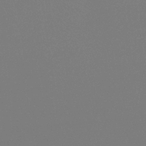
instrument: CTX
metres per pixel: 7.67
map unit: eHb
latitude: -30.6896
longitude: 72.1794
